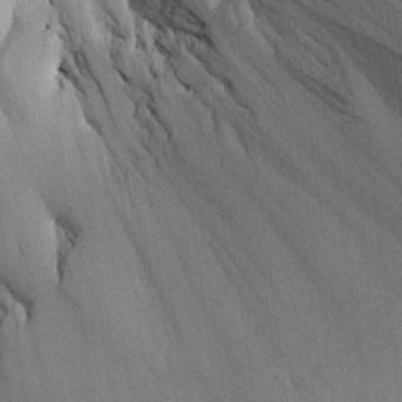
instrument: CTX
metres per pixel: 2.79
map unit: Aa
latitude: 21.8961
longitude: -144.3467
